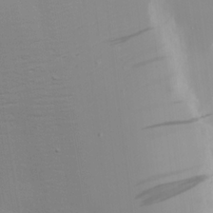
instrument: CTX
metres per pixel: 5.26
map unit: Aa
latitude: 18.2522
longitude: -125.1970
